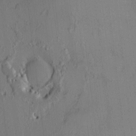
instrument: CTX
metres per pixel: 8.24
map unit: HNhu
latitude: 4.3656
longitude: 7.3509
